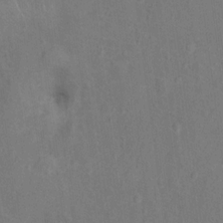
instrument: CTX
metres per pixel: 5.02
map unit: Hto
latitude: 14.3090
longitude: -41.6127
